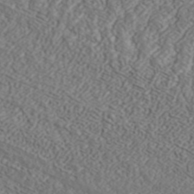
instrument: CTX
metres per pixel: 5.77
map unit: ANa
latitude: 42.5168
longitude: 28.7085
